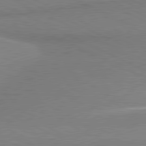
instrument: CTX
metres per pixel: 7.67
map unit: lApd
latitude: 80.7435
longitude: 166.1417
